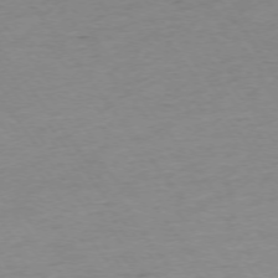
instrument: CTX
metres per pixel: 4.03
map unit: Ap
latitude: -74.7086
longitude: -84.8380
